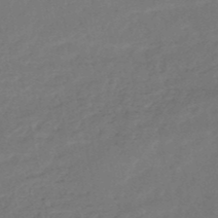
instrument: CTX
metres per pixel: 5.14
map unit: HNb
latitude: -51.0864
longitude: -39.0647
